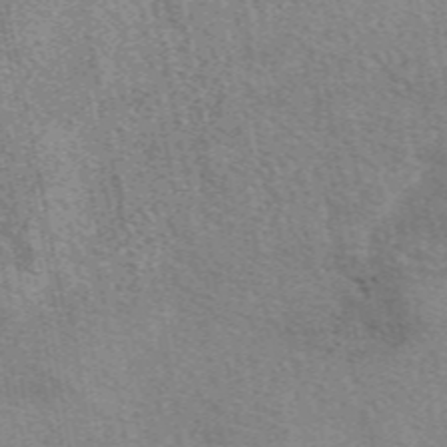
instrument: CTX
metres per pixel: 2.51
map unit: eAb
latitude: 49.7450
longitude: 114.9353
